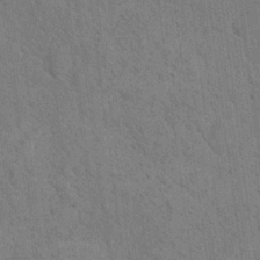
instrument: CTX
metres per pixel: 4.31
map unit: Nhu
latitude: 17.2726
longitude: -34.1388
